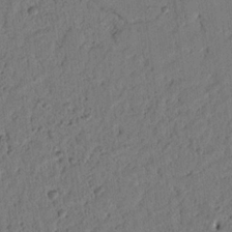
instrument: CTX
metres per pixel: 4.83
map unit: lAvf
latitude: 7.7261
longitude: 165.0109
